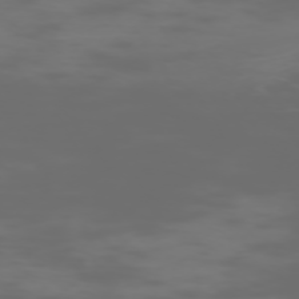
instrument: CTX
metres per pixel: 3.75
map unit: Hpe
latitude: -73.2943
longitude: 5.0864
